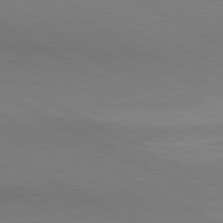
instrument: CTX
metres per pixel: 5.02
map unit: lApd
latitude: 80.5924
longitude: 145.5021
